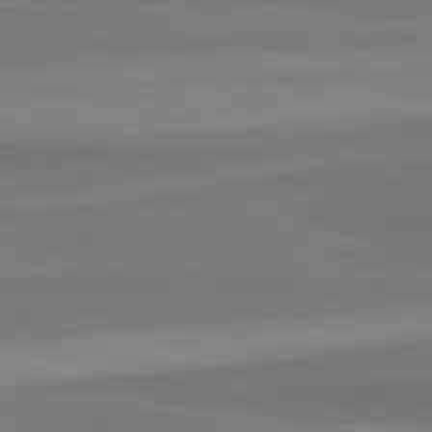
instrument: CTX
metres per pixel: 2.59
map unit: lApd
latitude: 82.3278
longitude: 177.9178
